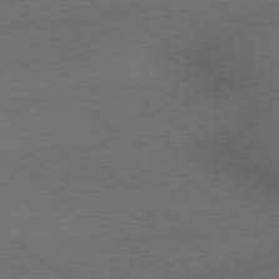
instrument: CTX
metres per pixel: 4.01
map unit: lApd
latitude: 79.2348
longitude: -173.7260
